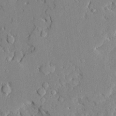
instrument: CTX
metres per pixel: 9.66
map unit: Ave
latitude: 22.3845
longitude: -129.0647
